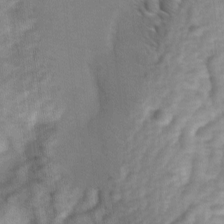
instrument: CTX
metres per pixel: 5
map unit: Ave
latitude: 1.4804
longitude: -112.4601
